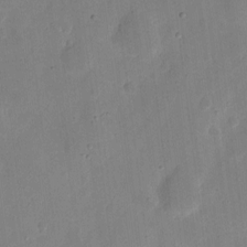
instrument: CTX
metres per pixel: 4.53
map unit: eHh
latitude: 7.4048
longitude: -72.0633
